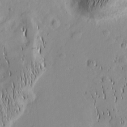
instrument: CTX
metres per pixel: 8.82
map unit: Nhu
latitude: -5.0297
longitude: -151.9906
